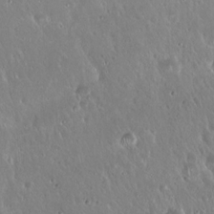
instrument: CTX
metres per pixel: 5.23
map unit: Hto
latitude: 18.9513
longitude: -57.6504
